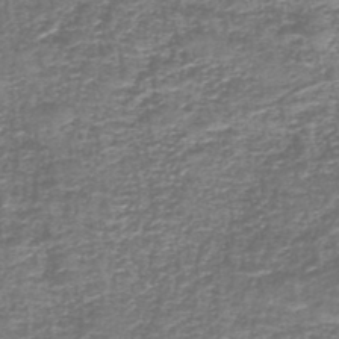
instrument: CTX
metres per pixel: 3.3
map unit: lHb
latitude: -43.8233
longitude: 53.6910
